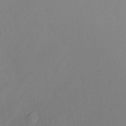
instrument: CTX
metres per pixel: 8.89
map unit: Ht
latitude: -8.7841
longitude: -37.3671
